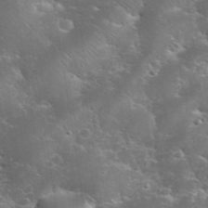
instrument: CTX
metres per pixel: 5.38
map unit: eHh
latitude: 36.5168
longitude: -67.3103
